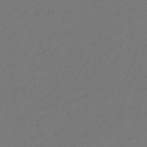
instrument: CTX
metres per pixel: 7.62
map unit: HNhu
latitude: -43.9367
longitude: 89.6533
